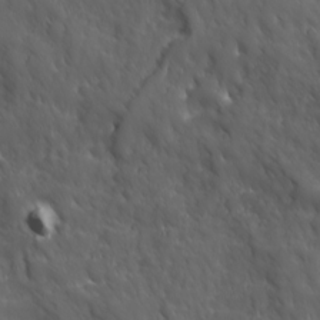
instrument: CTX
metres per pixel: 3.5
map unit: Ave
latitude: 19.1025
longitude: -132.7813
